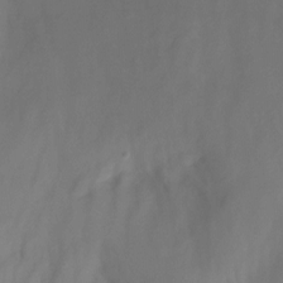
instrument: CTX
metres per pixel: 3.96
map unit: Nhu
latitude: -12.9542
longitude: -59.2348
